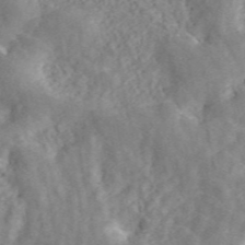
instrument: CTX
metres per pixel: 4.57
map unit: ANa
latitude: 45.9339
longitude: 24.8786
